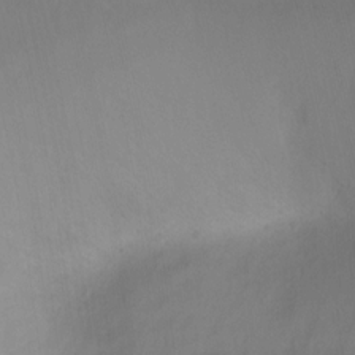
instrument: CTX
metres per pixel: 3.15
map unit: Ht
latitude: 1.7071
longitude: -25.6127
